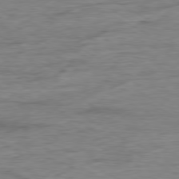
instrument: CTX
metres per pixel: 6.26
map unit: Ap
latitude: -79.8422
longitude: -83.8016
